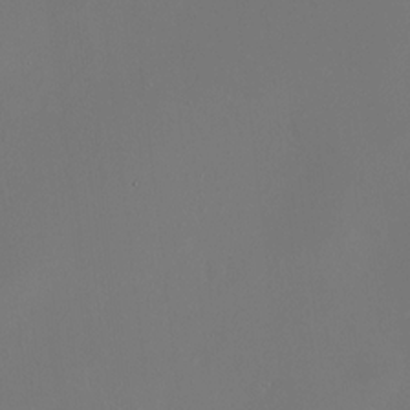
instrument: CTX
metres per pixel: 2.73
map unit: HNhu
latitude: 9.9906
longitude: 11.8234
